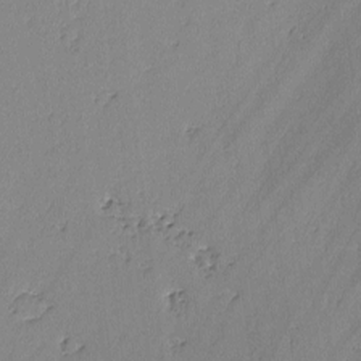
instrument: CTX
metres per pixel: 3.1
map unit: lAvf
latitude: -2.7274
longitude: -106.3467
